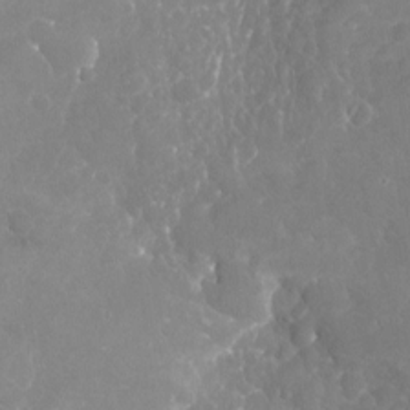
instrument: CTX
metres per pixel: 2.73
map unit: Nhu
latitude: -18.5952
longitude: -58.2712
